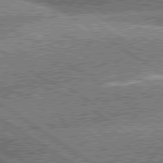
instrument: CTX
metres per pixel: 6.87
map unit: lApd
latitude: 80.1200
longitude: -151.2348
